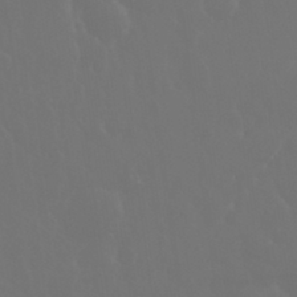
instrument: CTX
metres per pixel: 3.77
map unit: eHh
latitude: 34.2333
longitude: -58.5735
